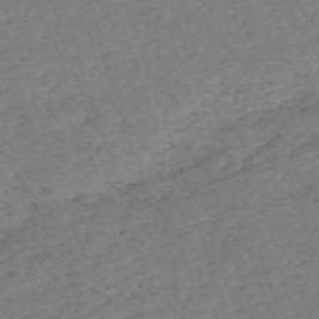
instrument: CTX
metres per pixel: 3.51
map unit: eHh
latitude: -62.8597
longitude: 53.5777
